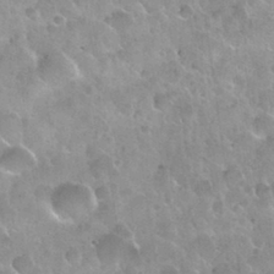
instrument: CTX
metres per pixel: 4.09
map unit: Nhu
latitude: 30.3279
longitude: -54.3845
